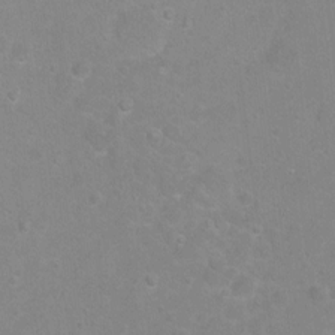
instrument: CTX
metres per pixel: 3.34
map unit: Hto
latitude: -6.7652
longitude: -35.9717
